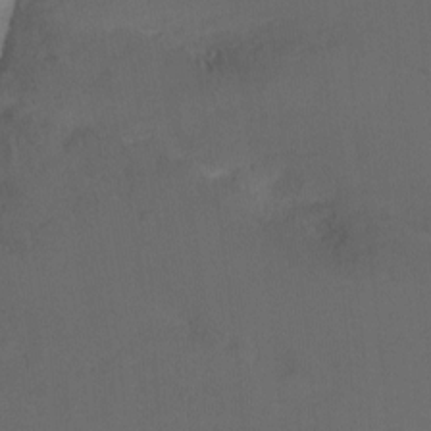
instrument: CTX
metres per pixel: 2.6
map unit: Ht
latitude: -10.3495
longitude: -39.5560
